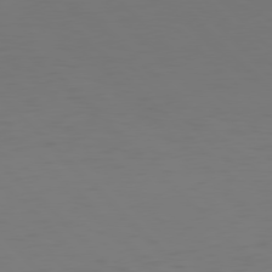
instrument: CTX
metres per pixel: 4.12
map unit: Hpe
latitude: 77.4048
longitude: -169.6505
